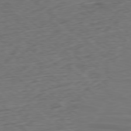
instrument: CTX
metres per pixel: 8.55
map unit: Ap
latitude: -78.8219
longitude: -70.4412
